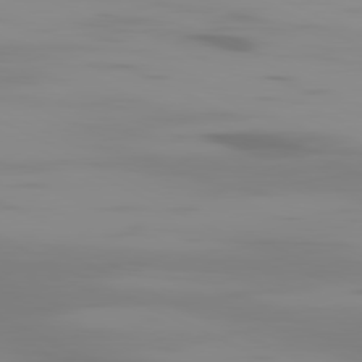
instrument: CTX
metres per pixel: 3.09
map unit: Ap
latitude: -81.2754
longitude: -62.3845
